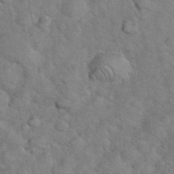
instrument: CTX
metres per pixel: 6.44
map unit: eHh
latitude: 36.4223
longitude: -65.4993
